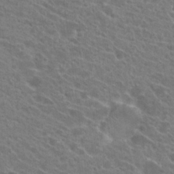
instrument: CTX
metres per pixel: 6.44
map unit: Hto
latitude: 23.0836
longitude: -38.9136
